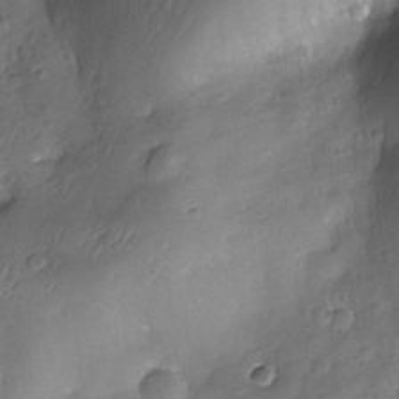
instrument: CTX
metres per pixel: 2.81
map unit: Nhe
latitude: -34.1795
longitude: -143.6883
